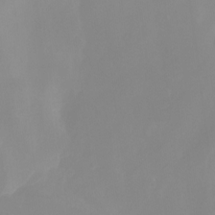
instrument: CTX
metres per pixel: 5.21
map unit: Nhu
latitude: -13.9556
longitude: -58.9514
